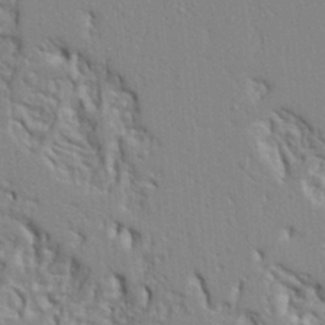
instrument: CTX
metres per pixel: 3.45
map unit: Ht
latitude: 8.3845
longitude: -76.9891
